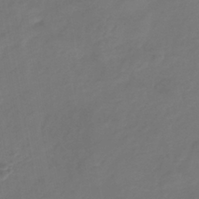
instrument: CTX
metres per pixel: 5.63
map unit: eHb
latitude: -38.9920
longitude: 76.7085
